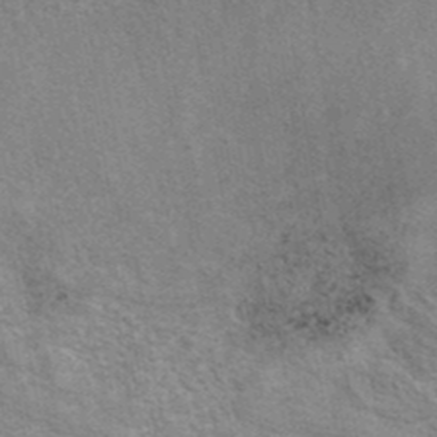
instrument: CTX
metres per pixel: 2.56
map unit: eAb
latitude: 40.6679
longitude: 106.7275
